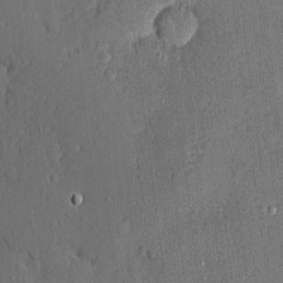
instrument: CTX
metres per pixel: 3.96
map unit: eHh
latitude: 4.9892
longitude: -74.9514
